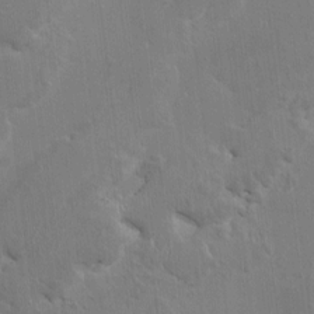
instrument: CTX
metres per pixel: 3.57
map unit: HNhu
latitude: 3.0836
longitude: -6.8380
